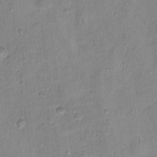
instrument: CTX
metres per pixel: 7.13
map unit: Hto
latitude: 16.2712
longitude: -40.3845
